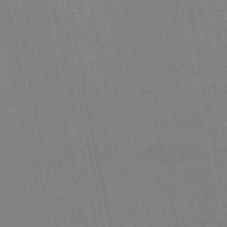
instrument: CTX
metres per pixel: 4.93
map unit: lHb
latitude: -48.0472
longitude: 67.2187
